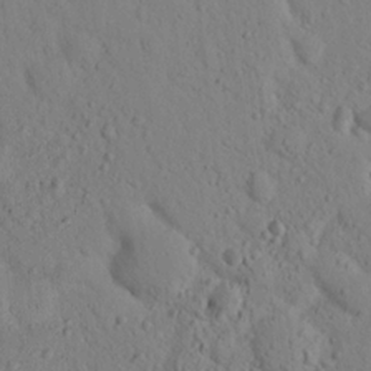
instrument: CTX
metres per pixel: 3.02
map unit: lHvf
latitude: 14.5168
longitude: 177.7289
